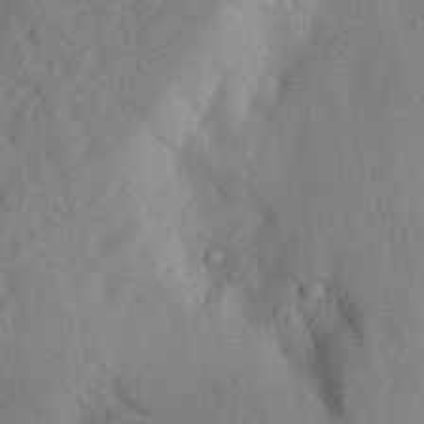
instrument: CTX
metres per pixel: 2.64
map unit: Aa
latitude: 28.6679
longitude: -148.2145
